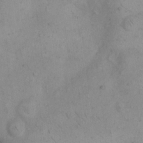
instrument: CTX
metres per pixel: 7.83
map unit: eHh
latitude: 15.0081
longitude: -67.7827
